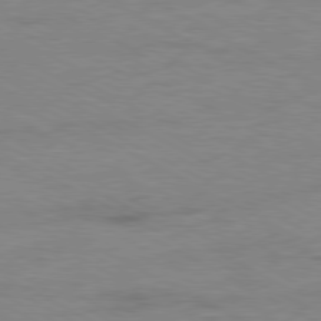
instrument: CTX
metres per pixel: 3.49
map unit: Ap
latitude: -80.8219
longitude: -86.3467
